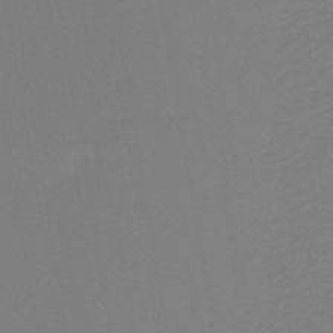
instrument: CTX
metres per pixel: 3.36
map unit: lHb
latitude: -43.1242
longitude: 52.7841
